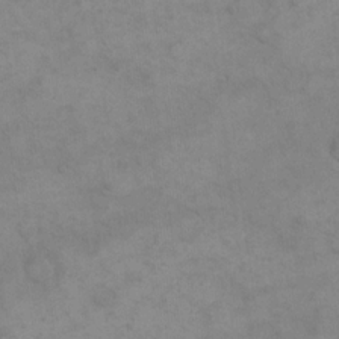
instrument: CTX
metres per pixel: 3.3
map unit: eHh
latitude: 16.4790
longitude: -66.8946
